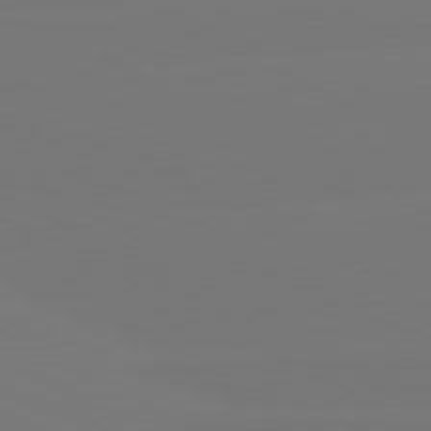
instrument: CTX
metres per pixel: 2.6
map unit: lApd
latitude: 80.8947
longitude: -149.5182
